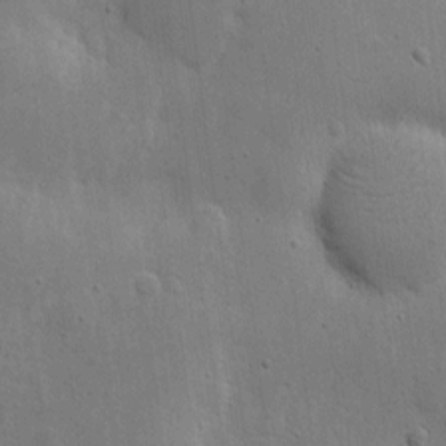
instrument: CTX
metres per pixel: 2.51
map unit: eHh
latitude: 7.9339
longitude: -72.4601
